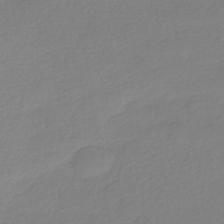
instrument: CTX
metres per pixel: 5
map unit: HNhu
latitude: -40.8030
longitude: 94.7274
